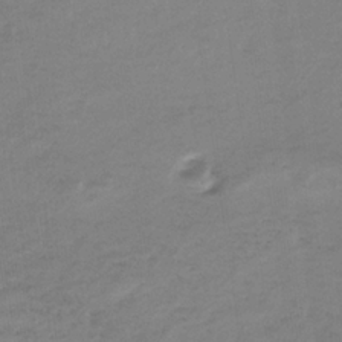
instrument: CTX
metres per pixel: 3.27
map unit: eHb
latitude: -33.8989
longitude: 68.6329
